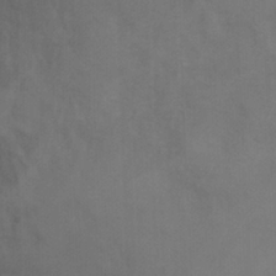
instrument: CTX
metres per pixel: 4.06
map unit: Ht
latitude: -0.7086
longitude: -32.4601
